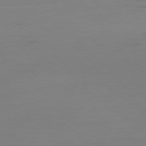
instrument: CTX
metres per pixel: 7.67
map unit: Ap
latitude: -79.4454
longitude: -65.7639
